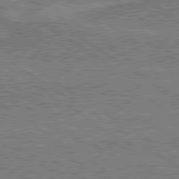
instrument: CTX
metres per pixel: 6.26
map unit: lApd
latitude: 79.8017
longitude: 170.0094
